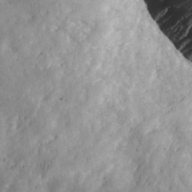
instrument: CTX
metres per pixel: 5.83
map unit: eHh
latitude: 24.7246
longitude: -67.6127
